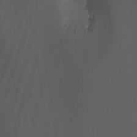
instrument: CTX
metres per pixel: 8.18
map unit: Nhu
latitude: -15.2754
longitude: -57.8583
